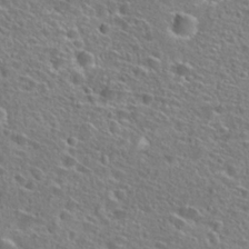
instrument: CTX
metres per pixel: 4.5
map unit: Hto
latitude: 25.5371
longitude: -46.5357
